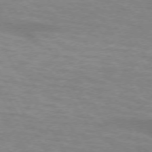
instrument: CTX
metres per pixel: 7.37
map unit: lApd
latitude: 73.4427
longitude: -55.7261
